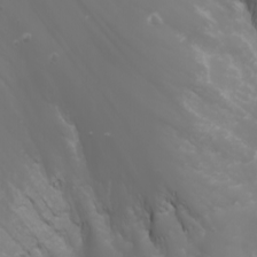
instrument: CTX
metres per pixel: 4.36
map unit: Nhu
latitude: -5.8611
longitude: -88.8380
